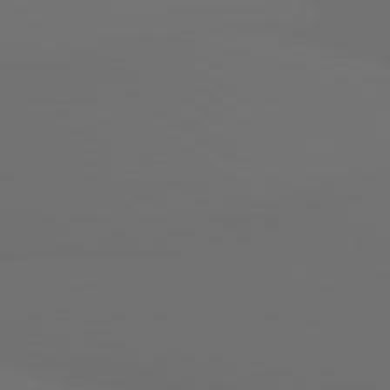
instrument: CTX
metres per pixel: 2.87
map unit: lApd
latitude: 79.9339
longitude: 176.6896
